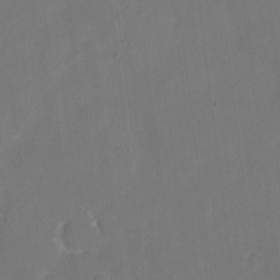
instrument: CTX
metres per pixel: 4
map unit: eHh
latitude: 5.0269
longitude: -66.0444
